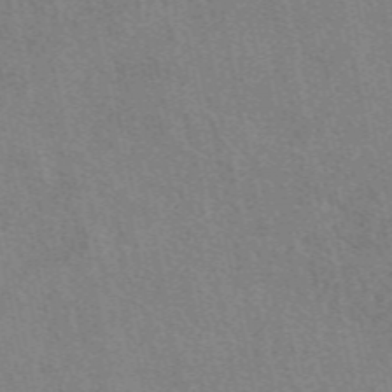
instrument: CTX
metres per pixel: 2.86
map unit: eAb
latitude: 50.3278
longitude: 116.6140
